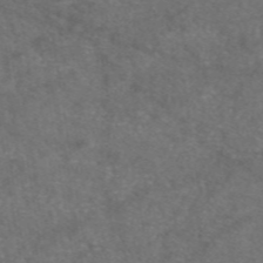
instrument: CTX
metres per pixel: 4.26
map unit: eAb
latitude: 47.4994
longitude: 111.2753
